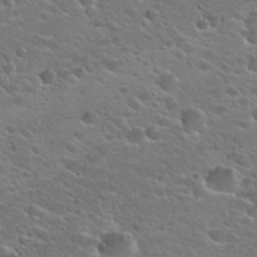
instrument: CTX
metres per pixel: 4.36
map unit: Hto
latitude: 25.5371
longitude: -50.0822
